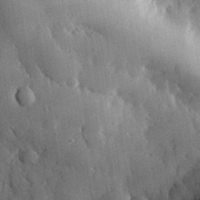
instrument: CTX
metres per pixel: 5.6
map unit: eHh
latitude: 29.9339
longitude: -79.7828
